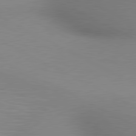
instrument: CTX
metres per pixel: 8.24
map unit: lApd
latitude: 80.4979
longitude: 131.7855
